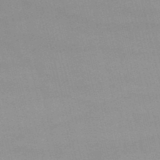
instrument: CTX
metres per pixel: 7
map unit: lHb
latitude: -48.7652
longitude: 70.4251
